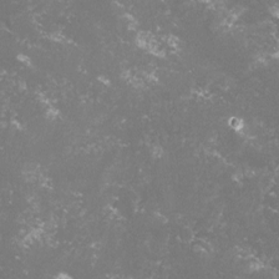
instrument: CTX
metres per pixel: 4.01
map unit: lHvf
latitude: -14.7275
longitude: -100.0255
